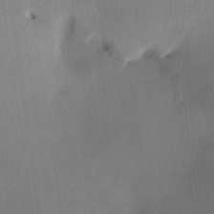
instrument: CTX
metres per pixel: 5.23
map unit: HNhu
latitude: 13.3482
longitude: 11.1431
